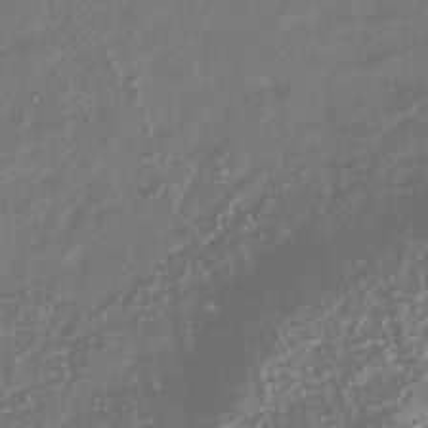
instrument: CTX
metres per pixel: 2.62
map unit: Nhu
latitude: -40.6140
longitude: -82.9702
